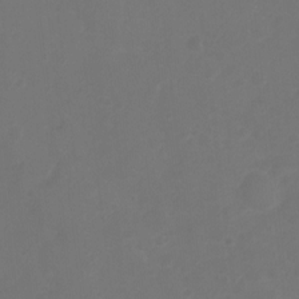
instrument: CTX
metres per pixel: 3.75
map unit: Ht
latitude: 2.2144
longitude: -22.9325
